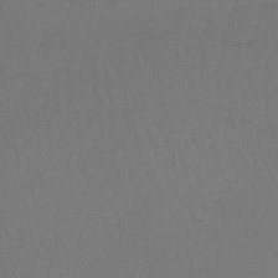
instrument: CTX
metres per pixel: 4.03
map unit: lHb
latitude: -43.2375
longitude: 73.8611
